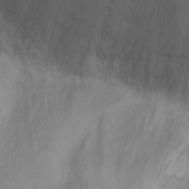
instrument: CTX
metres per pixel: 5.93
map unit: Ht
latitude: 4.9703
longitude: -28.9325
